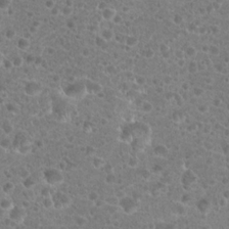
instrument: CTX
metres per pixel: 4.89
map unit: Hto
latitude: 19.4993
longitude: -41.2914
